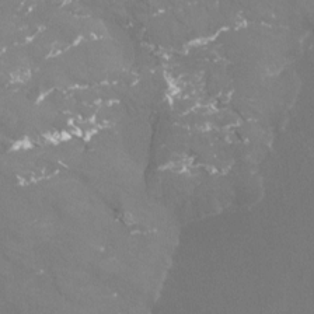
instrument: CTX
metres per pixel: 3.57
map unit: Htu
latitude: -13.3321
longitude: -48.4601
